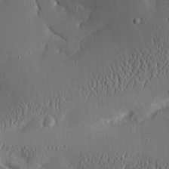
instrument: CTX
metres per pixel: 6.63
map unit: Aa
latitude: 9.8772
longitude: -129.6316
